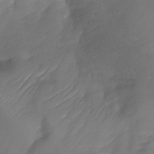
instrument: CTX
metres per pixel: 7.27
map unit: Nhu
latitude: -29.8233
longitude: -71.7638
